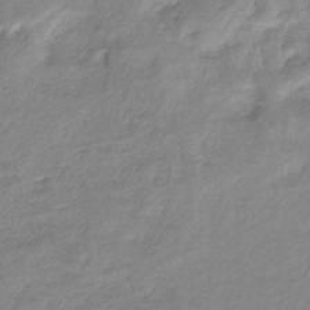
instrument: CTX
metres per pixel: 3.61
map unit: eHb
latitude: -36.6707
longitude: 75.1809
